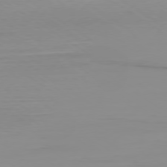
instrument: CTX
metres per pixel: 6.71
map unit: Ap
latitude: -79.4454
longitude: -94.2523
